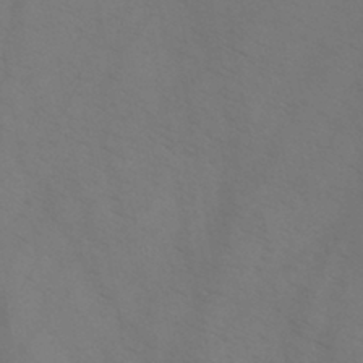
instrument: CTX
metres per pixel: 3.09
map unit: HNb
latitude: -44.3117
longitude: -41.2536
